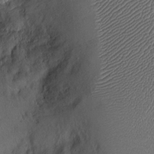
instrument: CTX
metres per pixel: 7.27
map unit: Ht
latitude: -2.3684
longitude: -13.3860
